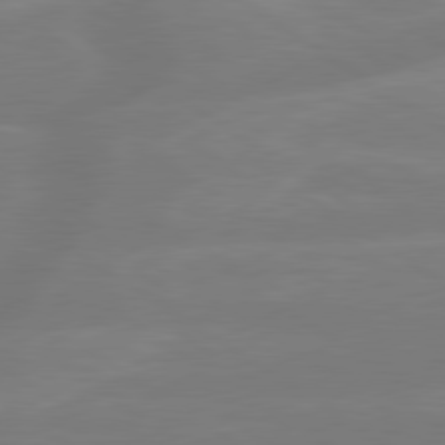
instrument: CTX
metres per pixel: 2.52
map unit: lApd
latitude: 79.4805
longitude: -142.8191
